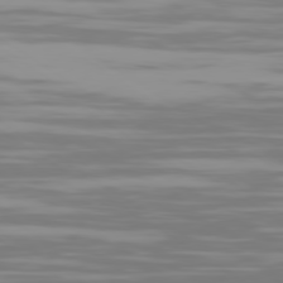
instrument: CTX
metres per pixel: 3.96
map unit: Ap
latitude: -79.8233
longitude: -103.0836
